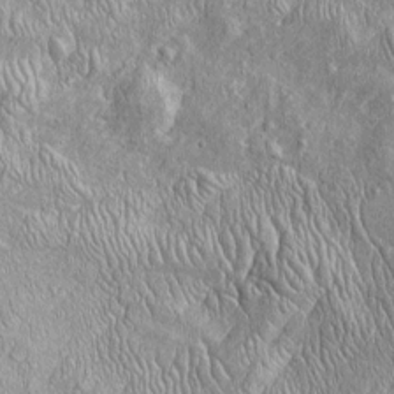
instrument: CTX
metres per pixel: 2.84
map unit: Htu
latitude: -4.6140
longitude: 158.1606
